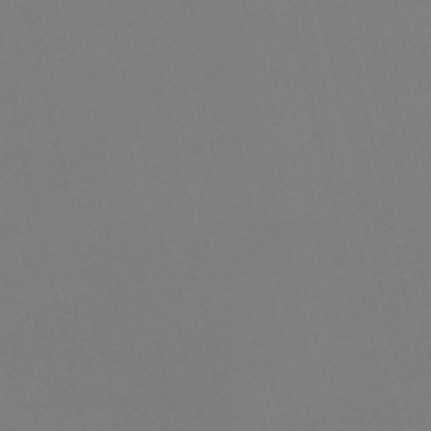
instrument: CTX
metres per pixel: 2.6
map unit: HNb
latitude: -55.3321
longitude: -38.8380
